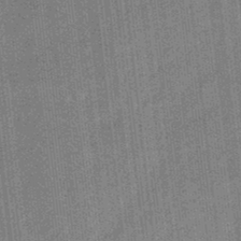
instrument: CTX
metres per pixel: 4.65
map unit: eHb
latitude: -31.2187
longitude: 73.8044
